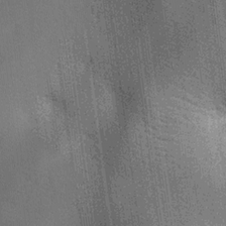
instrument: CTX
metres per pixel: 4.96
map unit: lAa
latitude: -7.8044
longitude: -124.7057
